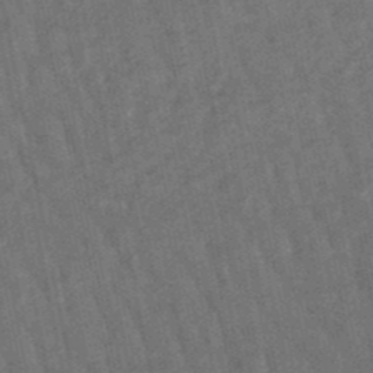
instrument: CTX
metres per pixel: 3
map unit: lHb
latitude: -47.9745
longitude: 77.2943
